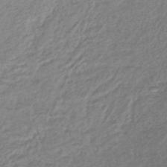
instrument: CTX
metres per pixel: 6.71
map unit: lHb
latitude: -42.3495
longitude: 69.1998
